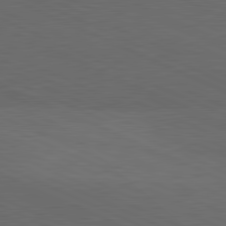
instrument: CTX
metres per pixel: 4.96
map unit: lApd
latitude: 81.6127
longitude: 148.1984
